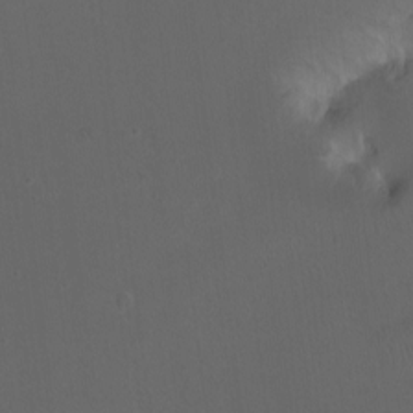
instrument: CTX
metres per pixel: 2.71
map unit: Nhu
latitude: -12.8408
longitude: -41.6315
